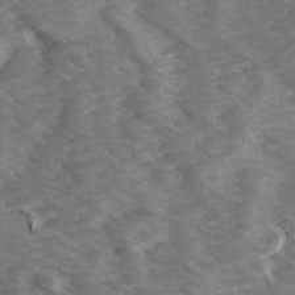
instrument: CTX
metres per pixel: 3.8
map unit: Ave
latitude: 14.4223
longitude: -103.2348
